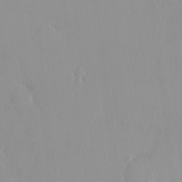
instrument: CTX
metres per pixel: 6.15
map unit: HNhu
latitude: 2.7246
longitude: 6.9164
